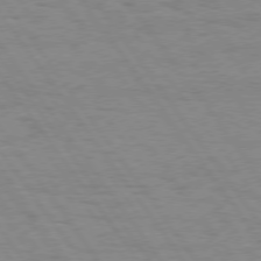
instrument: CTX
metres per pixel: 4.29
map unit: Hpe
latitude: 74.7057
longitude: -136.1389
